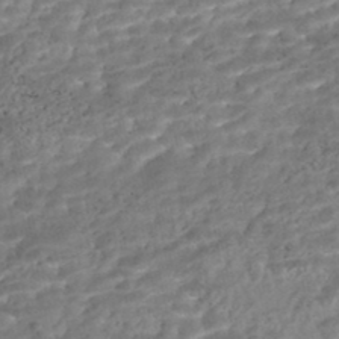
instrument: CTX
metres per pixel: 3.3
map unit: Nhe
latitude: -47.7477
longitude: -173.0647
